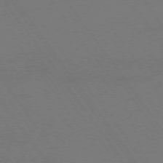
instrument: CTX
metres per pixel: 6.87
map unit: Ap
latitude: -74.6519
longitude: -70.4412
